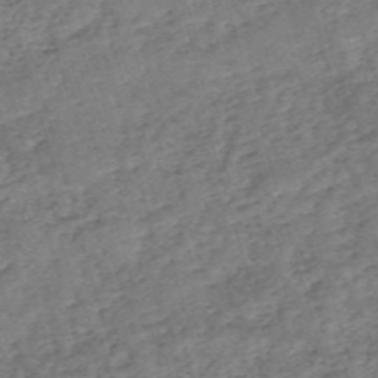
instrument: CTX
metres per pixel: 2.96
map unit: eHh
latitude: -55.2187
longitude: -90.8758
